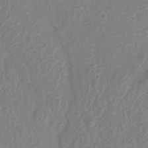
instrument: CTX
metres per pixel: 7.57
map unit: Hto
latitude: 6.4412
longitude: -31.8017
